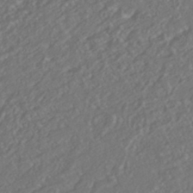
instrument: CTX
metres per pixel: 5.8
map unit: ANa
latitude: -42.1416
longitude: 108.5763
